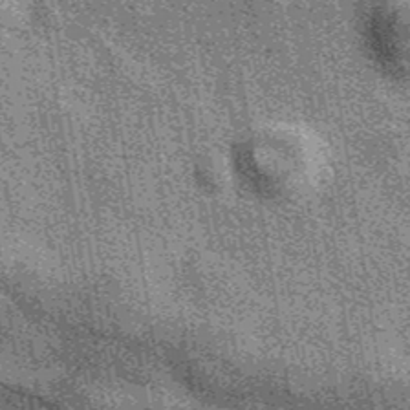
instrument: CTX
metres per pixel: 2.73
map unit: eAb
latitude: 39.9150
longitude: 107.2754
